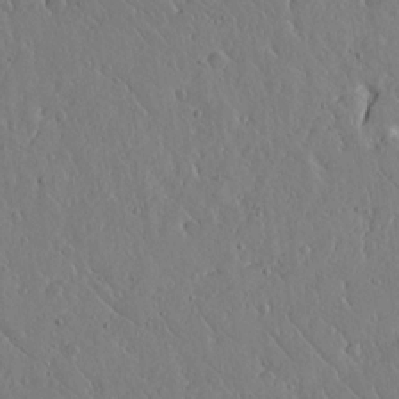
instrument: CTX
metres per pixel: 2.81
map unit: Aa
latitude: 12.9136
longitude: -126.0444
